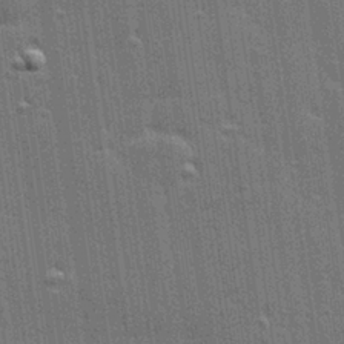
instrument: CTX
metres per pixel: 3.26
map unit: Hve
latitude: 28.0255
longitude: -93.0080
